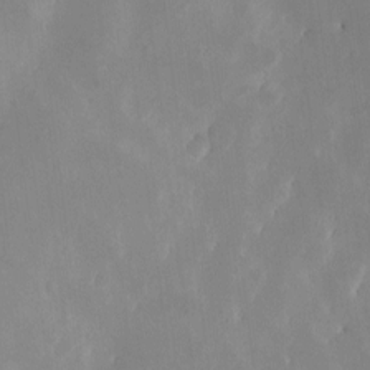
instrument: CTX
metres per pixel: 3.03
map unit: Nhe
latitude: -1.9556
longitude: -58.7246
